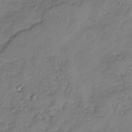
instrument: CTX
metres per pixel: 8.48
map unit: Nhe
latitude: -32.3307
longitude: -93.6694
